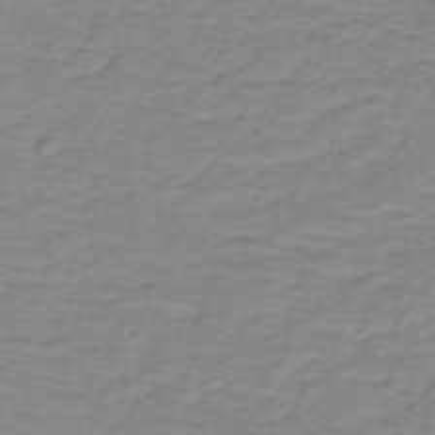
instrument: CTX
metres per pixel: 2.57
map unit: lHb
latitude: -31.7477
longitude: 65.6155
